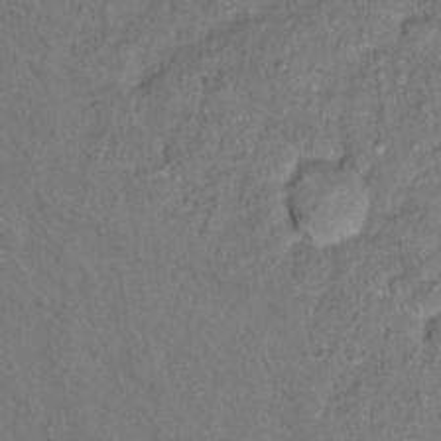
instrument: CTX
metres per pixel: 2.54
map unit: Hto
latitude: 12.4979
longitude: -36.9892
